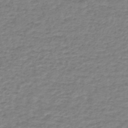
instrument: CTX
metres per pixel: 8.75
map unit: lHb
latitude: -41.7666
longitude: 70.3873
